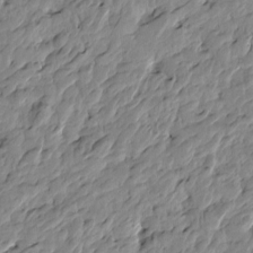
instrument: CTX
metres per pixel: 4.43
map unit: Htu
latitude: -4.1605
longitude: 178.6518
